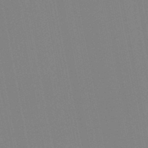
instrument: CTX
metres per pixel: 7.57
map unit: lHb
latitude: -48.0850
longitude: 71.8800
